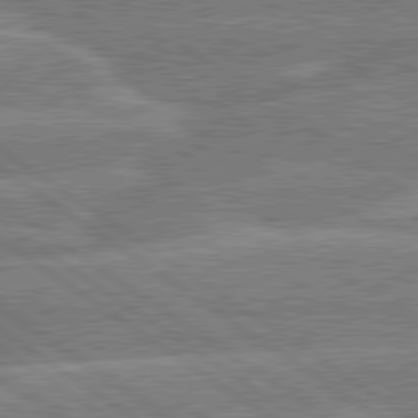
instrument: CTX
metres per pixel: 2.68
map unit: lApd
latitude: 79.8584
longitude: -129.5749
